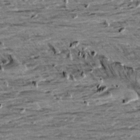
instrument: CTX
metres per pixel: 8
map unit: Aa
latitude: 9.5938
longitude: -139.7261
